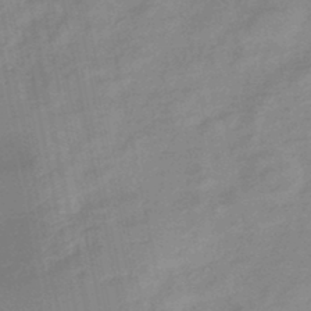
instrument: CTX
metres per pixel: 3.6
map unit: eHb
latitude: -44.9353
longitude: 85.4454
